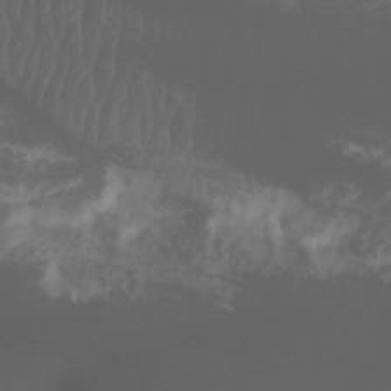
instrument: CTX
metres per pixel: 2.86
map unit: Aa
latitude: -7.8800
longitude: -77.7260
